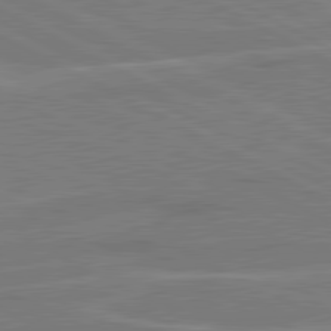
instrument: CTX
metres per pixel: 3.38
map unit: lApd
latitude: 80.9325
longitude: 121.7477
